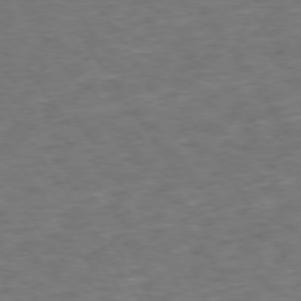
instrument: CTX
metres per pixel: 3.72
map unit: Hpe
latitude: 73.8206
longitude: -124.9891
